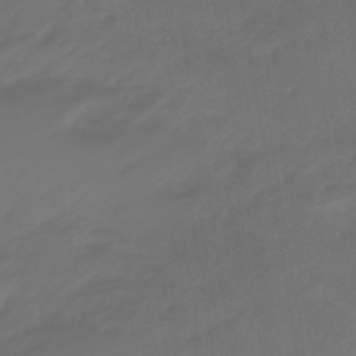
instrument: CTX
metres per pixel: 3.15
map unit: eHb
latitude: -47.8611
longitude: 85.1620
